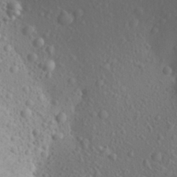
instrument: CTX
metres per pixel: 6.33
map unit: Aa
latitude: 24.9891
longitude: -146.7058
